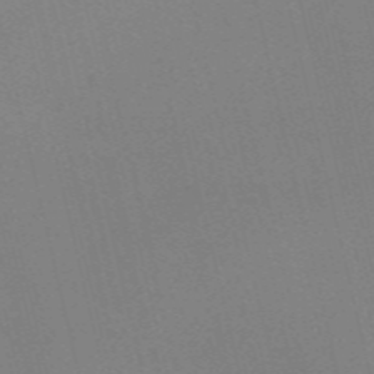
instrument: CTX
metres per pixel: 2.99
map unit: Nve
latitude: -58.1227
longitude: 63.0486
